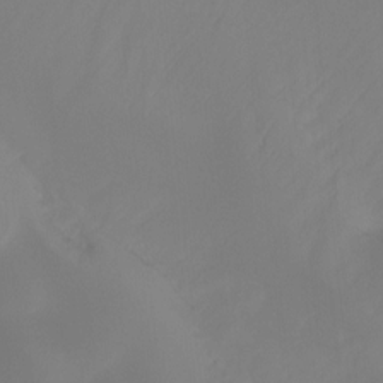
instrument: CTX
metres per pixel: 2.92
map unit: Ht
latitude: -14.2740
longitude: -53.1025
